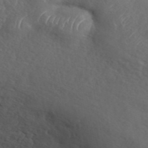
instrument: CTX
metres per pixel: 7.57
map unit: ANa
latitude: 42.4223
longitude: 52.9352
